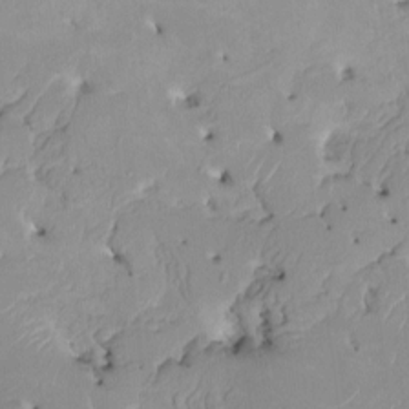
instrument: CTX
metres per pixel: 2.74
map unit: HNhu
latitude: -1.8234
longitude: -7.4615
